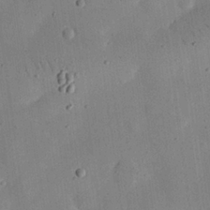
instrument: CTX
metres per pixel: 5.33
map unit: eHh
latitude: 24.9513
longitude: -68.8569
